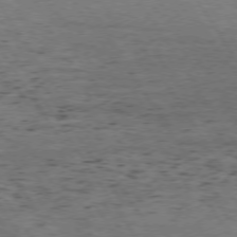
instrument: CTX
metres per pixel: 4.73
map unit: Hpe
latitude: 73.3482
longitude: -143.8772
